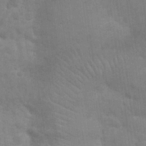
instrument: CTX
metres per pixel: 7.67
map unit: Nhu
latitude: 26.7057
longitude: -64.3278
